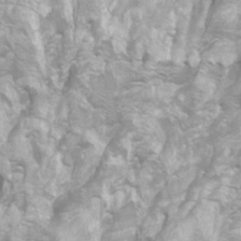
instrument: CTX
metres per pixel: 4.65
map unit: Htu
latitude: -7.3320
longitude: -48.3656
